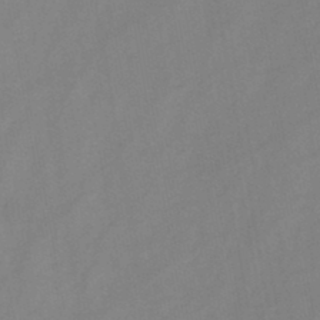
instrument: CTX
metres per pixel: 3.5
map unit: HNb
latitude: -44.8975
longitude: -38.6301
